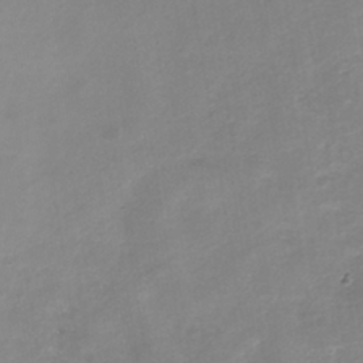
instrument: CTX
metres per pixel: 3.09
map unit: Nhe
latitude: -32.4251
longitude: -88.1767
